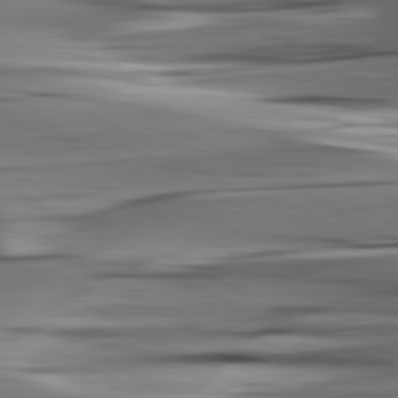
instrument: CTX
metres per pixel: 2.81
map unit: lApd
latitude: 80.9136
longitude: -122.6679
